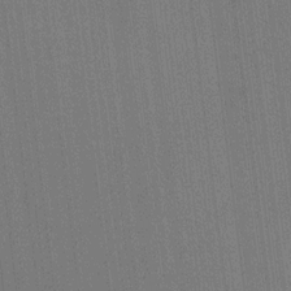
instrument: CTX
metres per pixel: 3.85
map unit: HNhu
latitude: 8.8758
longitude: 15.6155
